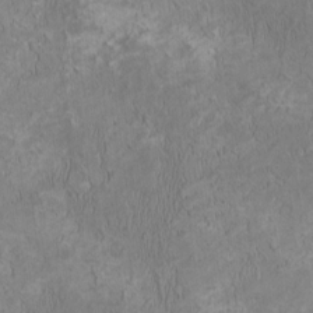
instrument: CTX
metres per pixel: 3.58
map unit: HNhu
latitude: 3.6883
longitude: -4.2900
